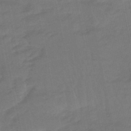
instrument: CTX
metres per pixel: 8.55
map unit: eHb
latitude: -46.3873
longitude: 87.9367
